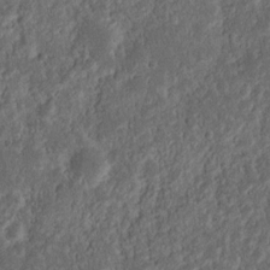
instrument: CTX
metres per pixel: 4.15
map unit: Nhu
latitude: 14.0255
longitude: -73.3860
